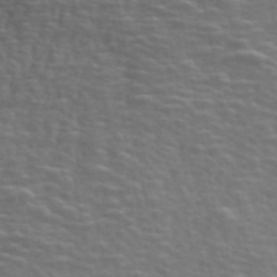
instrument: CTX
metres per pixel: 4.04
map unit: ANa
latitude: 47.6694
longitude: -82.8380
